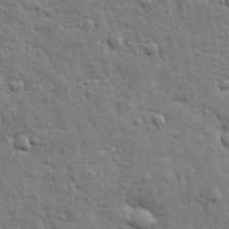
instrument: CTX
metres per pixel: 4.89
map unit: lHvf
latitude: 23.8394
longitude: 143.7855
